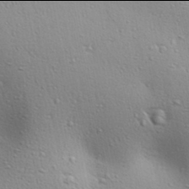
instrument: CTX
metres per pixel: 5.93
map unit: lAa
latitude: 17.9906
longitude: -138.7057
